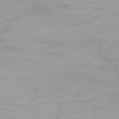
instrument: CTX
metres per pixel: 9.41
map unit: Ap
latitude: -78.6329
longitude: -78.6491
